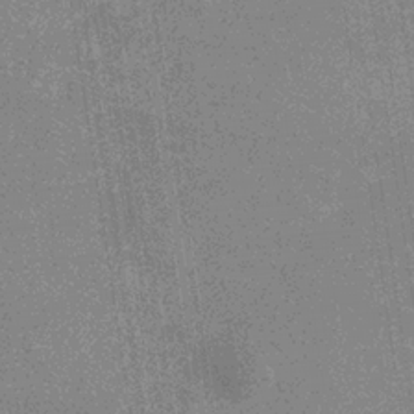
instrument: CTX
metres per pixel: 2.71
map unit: eHb
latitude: -34.5196
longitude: 73.0864
